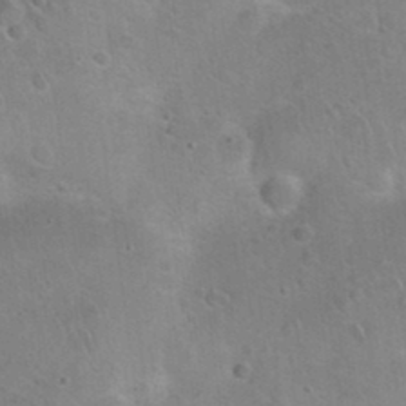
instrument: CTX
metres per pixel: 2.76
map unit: Hto
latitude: 21.2159
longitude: -50.0255
